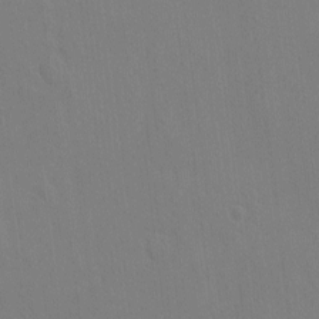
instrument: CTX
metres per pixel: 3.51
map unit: eHh
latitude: -8.1795
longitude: -68.9702
